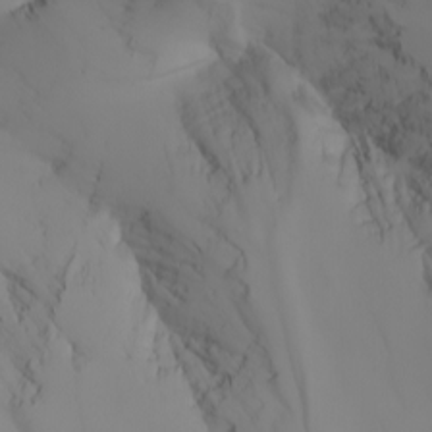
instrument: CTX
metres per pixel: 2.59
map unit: Nhu
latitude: -4.8219
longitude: -93.2726
